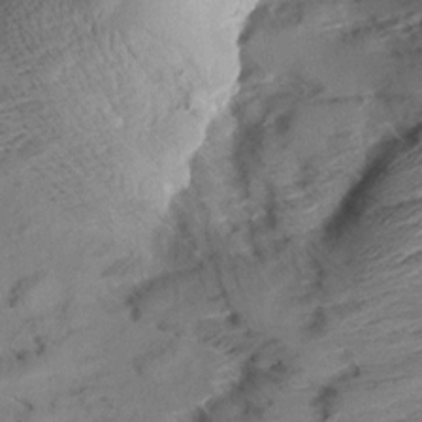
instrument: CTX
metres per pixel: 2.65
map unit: Aa
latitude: 9.5938
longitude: -139.9906
